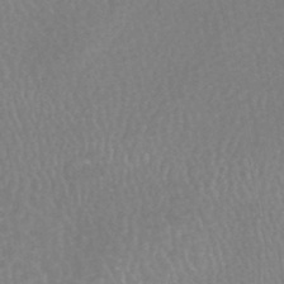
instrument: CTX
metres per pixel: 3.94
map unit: HNhu
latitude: -47.4076
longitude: 98.2361
